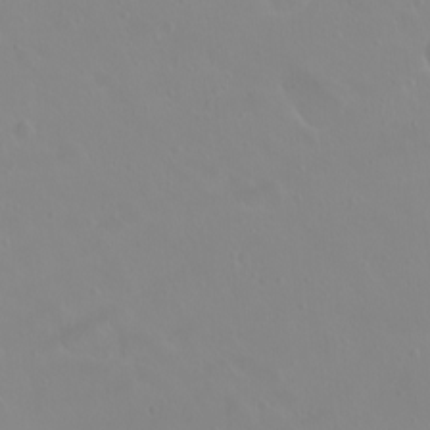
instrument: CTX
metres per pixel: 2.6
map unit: eHh
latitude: 1.4804
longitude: -54.7435
